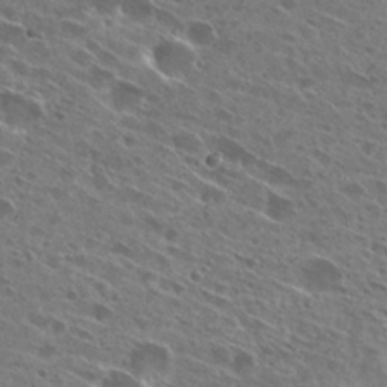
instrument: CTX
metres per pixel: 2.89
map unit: Hto
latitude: 27.5938
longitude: -44.8002
